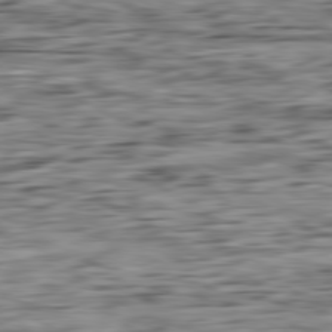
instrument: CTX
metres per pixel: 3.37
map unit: Ap
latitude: -80.9920
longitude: -96.3089
